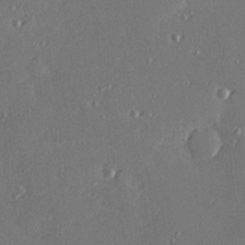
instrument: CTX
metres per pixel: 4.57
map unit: Hve
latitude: 27.9906
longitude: -91.1781
